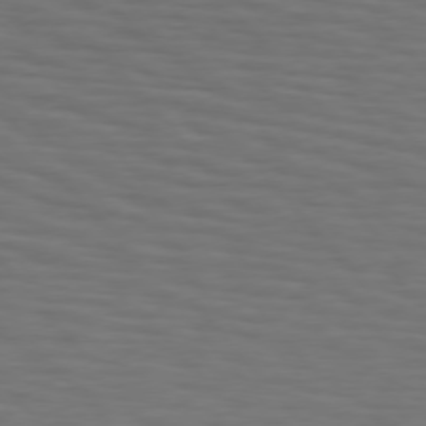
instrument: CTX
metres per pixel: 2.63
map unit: Hpe
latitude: 75.4993
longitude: -132.2900
